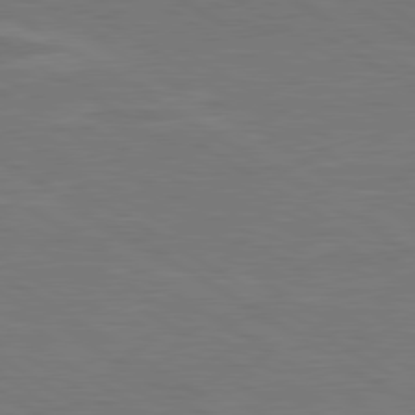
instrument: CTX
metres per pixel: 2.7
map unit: lApd
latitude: 79.8206
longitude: -126.1200
